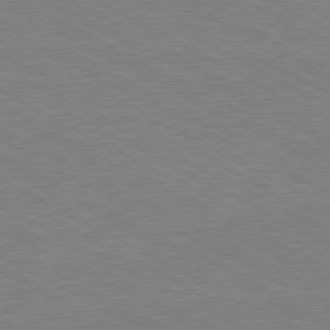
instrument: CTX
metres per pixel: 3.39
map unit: lApd
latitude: 80.8758
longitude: 150.8030
